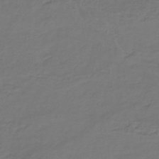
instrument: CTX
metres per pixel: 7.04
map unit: lHb
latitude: -39.1242
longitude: 63.8044
